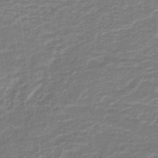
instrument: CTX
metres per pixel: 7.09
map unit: lHb
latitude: -40.7652
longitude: 63.2376
